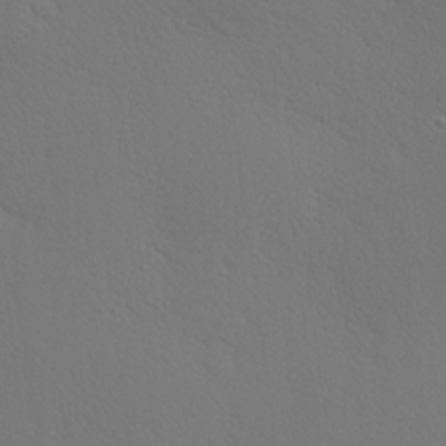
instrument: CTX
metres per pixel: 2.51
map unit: Hve
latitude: 19.5938
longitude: 149.9178
